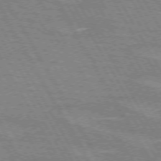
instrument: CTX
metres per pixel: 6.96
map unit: lApd
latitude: 72.3279
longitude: -55.5560
